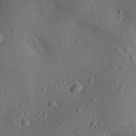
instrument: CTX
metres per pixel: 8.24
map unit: Aa
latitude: 23.3104
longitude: -137.5749
